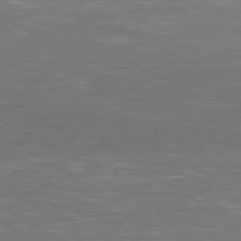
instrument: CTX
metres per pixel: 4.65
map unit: Hpe
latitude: 78.1956
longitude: -120.5357
